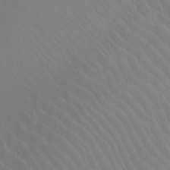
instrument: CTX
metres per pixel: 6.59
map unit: Htu
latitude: -7.4832
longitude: -49.8016
